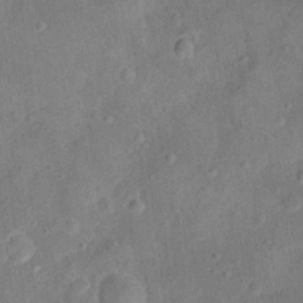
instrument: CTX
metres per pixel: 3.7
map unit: Ht
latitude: 13.3104
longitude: -39.1970
